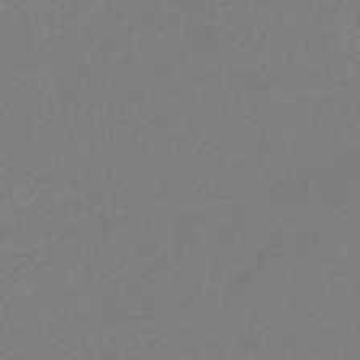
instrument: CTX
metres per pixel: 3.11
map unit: eHb
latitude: -32.9731
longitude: 70.4629
